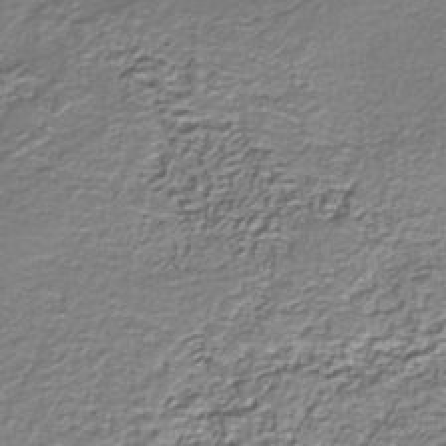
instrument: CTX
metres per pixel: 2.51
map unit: HNb
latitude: -39.8423
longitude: 51.1809
